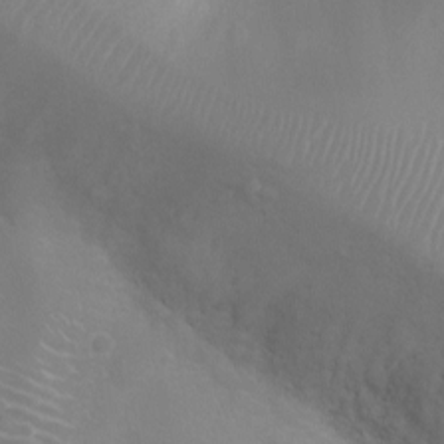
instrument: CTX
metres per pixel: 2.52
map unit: Ht
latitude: -8.6329
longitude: -20.8758
